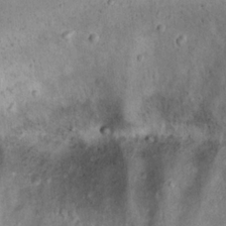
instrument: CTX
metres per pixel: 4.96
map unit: Nhu
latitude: 22.5924
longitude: -69.0648
